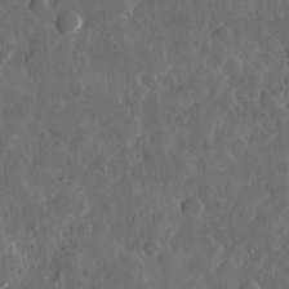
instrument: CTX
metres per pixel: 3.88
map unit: lHvf
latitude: 31.9339
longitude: -88.6869
